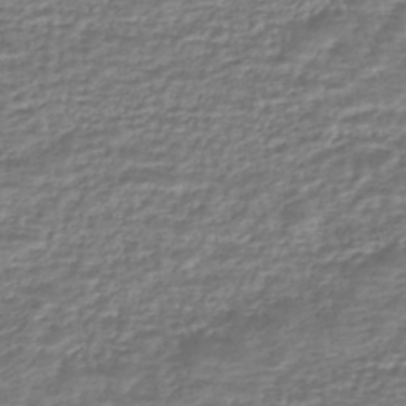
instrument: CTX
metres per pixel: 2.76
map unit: HNhu
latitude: -45.4077
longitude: 97.5021
